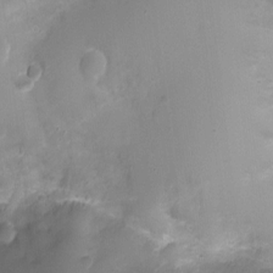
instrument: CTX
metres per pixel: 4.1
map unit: Ht
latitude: -7.0864
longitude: -21.2348
